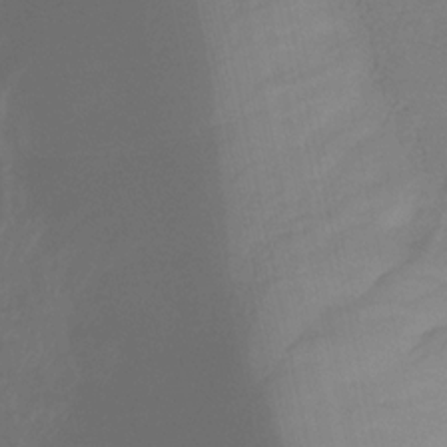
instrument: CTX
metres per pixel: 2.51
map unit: HNhu
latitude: -28.7841
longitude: 66.3117
